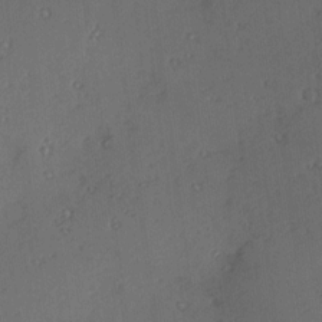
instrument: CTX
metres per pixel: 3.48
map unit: Hve
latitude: 13.9717
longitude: -90.6490
